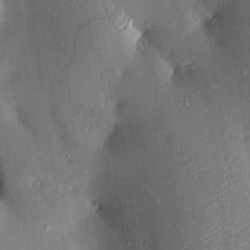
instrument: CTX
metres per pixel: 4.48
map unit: Aa
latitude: 15.5938
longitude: -148.8191
